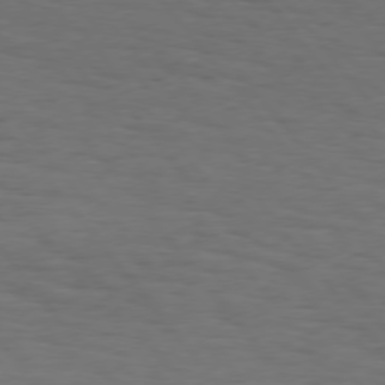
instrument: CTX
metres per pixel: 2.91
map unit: Hpe
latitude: 75.3104
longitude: -131.5372
